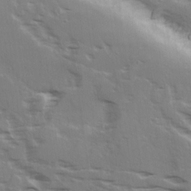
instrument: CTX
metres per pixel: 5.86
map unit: Ave
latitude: 15.7072
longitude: -129.9150
